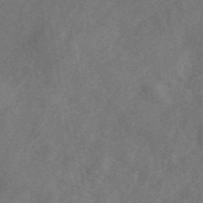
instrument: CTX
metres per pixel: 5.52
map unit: eAb
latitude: 49.5182
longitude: 119.1242
